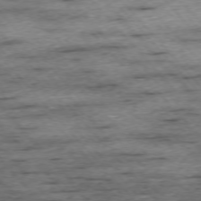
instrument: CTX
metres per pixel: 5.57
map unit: Ap
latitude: -75.9178
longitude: -89.6883
